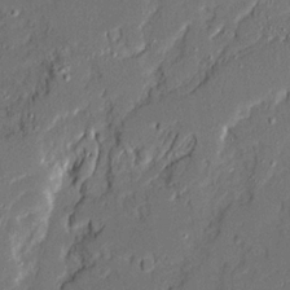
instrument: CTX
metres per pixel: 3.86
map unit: Ave
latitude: 20.1011
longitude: -128.1956
